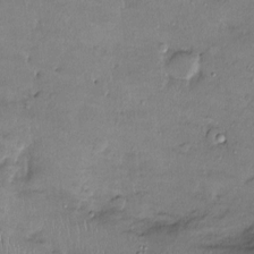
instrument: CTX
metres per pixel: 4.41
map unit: Ht
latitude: -2.5384
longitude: -14.5546
